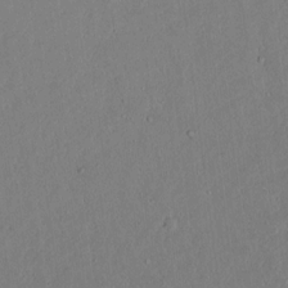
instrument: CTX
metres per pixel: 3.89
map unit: lAvf
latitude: 8.1956
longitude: 168.1416
